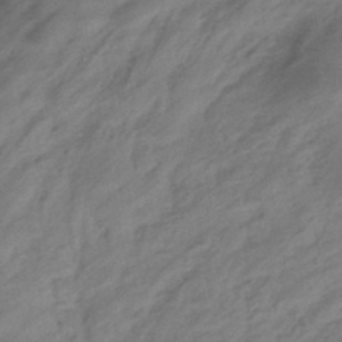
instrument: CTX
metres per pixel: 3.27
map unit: eHb
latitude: -43.6343
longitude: 85.6721
